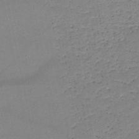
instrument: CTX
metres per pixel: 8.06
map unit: HNb
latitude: -49.2943
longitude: -40.2522
